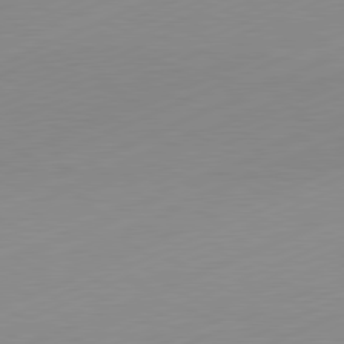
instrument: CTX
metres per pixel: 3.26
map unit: Hpe
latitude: -82.2550
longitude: 12.0472
